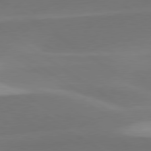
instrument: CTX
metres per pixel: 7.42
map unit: lApd
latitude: 79.8017
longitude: -94.6869
